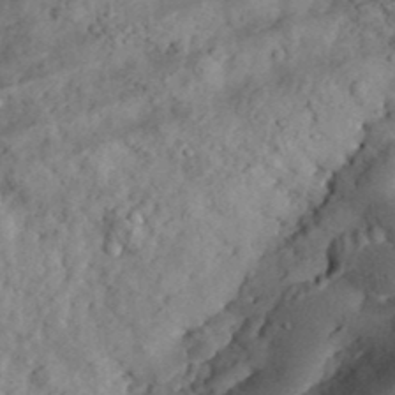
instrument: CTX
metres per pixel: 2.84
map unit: eHh
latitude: 36.1578
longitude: -79.4049
